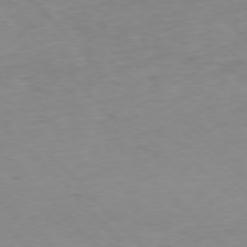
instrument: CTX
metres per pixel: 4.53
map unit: Ap
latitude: -76.7841
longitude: -65.3671
